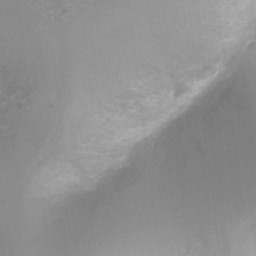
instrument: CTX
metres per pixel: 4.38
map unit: Ht
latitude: -8.1606
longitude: -24.6868
